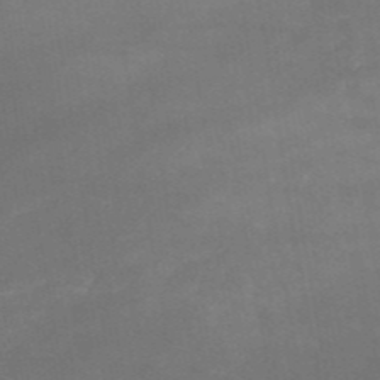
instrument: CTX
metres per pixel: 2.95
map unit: HNb
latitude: -52.1039
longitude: -39.8394
